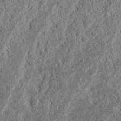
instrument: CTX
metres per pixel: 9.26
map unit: Nhu
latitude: 14.7436
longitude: -74.1956
